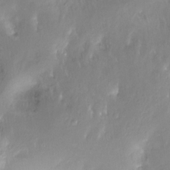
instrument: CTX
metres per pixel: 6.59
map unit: Ht
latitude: -16.4062
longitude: -44.5546
